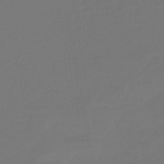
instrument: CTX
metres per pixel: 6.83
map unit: lHb
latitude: -43.0864
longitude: 63.9367
